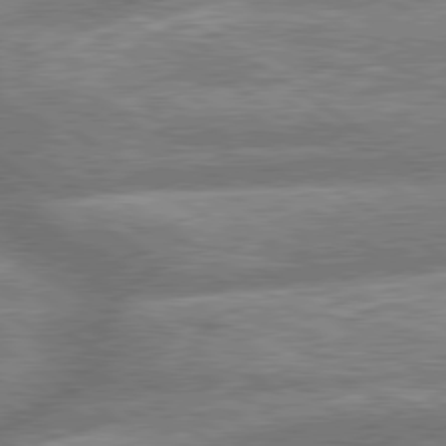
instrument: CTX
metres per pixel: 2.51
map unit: lApd
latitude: 79.5749
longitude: -159.7828
